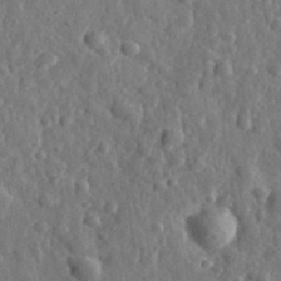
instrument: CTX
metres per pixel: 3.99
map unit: eHh
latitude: 35.1214
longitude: -80.6301
